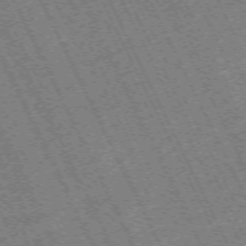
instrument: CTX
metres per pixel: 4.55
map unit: Hpe
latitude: -70.8975
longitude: 10.1984
